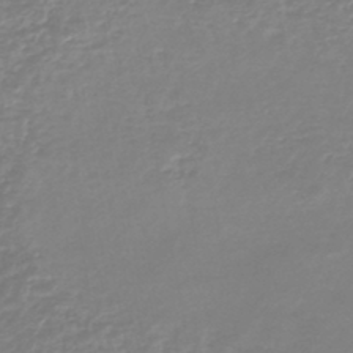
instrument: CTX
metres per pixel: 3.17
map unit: lHb
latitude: -44.5952
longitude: 78.8408
